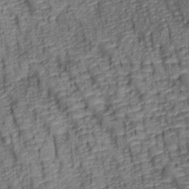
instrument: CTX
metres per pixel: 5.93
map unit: lAa
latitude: 6.9325
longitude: -115.8961
